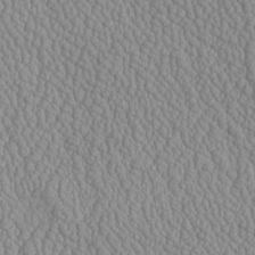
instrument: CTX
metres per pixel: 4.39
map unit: Htu
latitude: -6.4440
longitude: 156.0472
